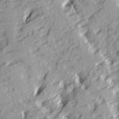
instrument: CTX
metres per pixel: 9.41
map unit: Ave
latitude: 14.6302
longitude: -131.2159
